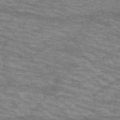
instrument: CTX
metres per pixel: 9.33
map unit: HNb
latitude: -53.8422
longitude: -44.8002
